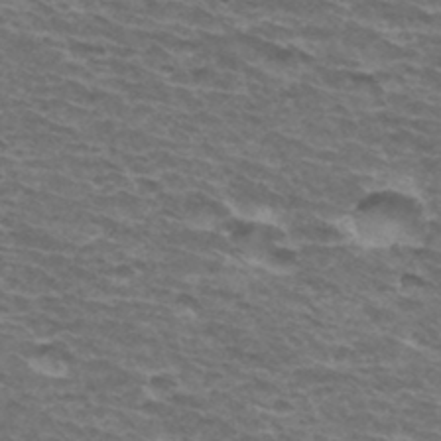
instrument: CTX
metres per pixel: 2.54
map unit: Hto
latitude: 34.3278
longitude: -42.5168
